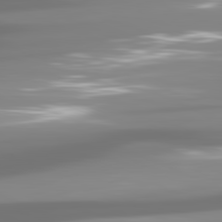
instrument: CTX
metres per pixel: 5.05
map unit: lApd
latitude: 81.6316
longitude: -137.7072
